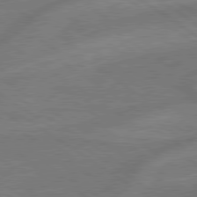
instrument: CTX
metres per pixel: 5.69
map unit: lApd
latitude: 79.3482
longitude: -172.2144
